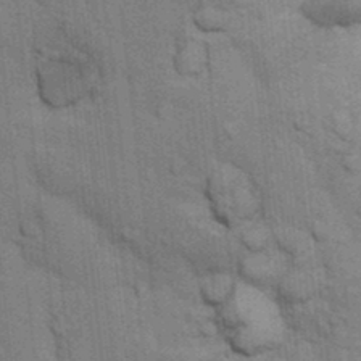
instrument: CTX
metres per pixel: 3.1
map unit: Nhu
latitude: 15.4238
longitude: -30.1200
